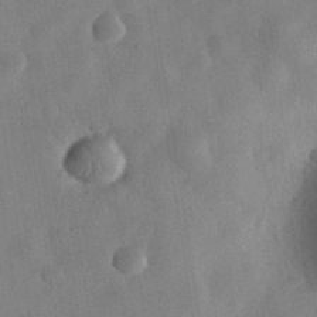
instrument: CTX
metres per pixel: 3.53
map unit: eHh
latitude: 31.0270
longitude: -75.8205
